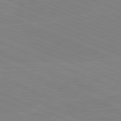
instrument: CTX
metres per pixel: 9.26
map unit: lApd
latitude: 81.9339
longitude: -156.5923
